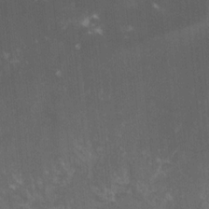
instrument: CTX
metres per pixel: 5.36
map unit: lHvf
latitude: -15.3699
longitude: -101.7828
